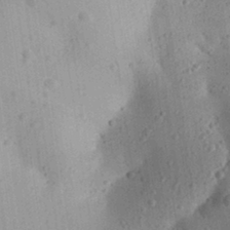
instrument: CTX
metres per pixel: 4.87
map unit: Aa
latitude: 30.1578
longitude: -145.2348
